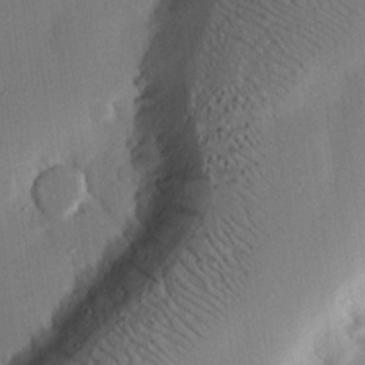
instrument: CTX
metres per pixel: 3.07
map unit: eHh
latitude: 22.6112
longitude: -90.8002
